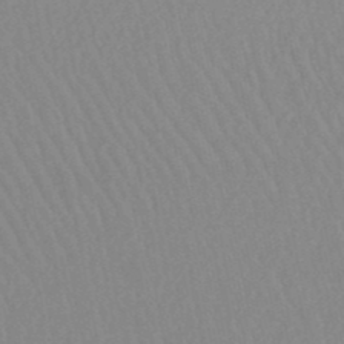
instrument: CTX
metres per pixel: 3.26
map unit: lHb
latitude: -48.7652
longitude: 71.3132
